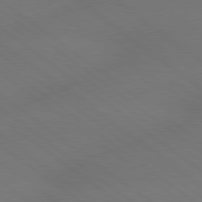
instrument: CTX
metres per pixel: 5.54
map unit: lApd
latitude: 79.2537
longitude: -150.7246
